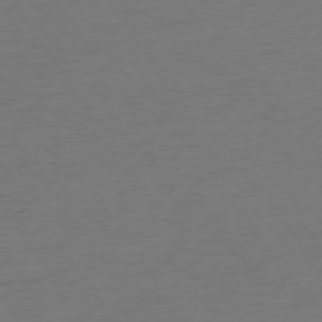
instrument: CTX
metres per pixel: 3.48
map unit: Ap
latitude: -74.8786
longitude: -89.9528
